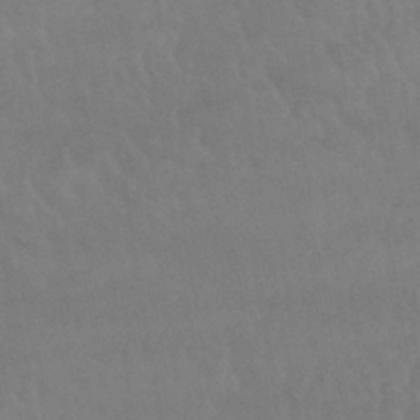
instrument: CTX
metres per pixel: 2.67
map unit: lHb
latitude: -40.5196
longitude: 66.4818
